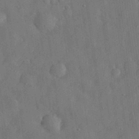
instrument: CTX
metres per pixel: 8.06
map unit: eHh
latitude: 30.7058
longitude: -74.2523
